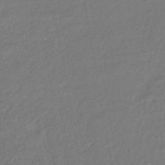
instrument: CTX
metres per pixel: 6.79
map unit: lHb
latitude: -42.4251
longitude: 74.1795
